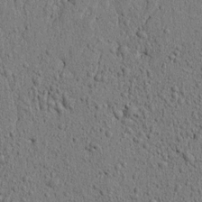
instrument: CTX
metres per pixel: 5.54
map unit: lAvf
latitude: 6.5168
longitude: 166.9164
